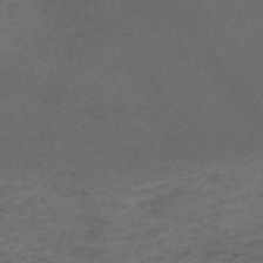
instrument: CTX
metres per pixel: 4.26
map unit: Nve
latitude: -58.9541
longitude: 59.6343
